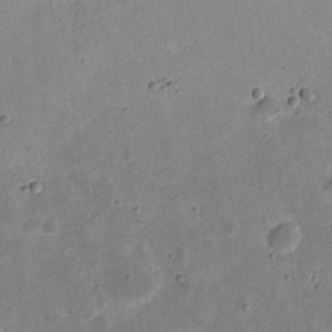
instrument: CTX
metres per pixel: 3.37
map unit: eHh
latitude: 22.1011
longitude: -67.8016
